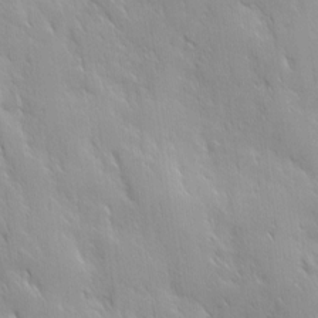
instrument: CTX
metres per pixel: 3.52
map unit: Ave
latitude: 9.9150
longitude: -103.5182
